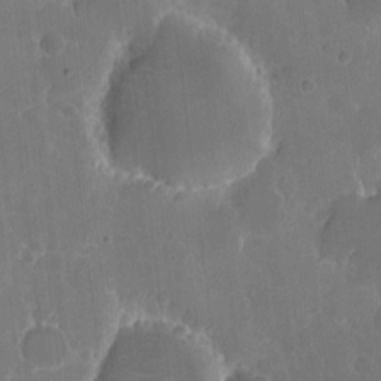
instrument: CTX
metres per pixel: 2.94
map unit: eHh
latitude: 5.3293
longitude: -66.1011
